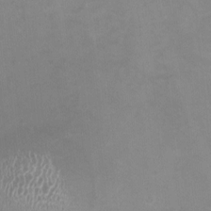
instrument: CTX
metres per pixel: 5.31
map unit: HNhu
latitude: -1.1620
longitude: -3.3670
